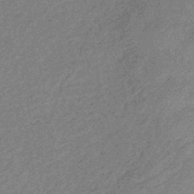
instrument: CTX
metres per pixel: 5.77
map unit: eHb
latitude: -44.3873
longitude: 89.0675
